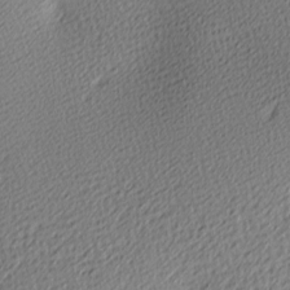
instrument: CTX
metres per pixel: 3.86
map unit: lAa
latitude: -10.3117
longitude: -125.8205
